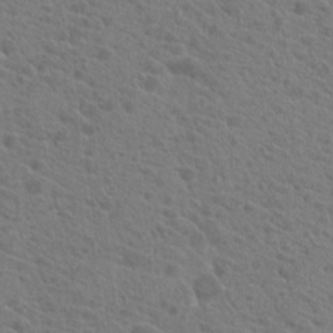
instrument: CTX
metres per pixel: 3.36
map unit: Hto
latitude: 22.0633
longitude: -39.5560
